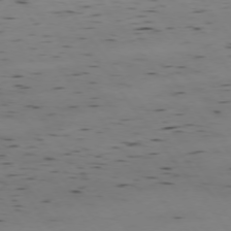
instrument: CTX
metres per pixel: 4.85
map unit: Hpe
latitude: -74.8597
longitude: 2.9730
